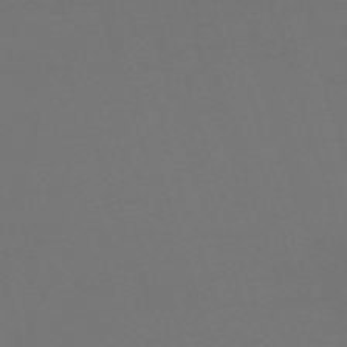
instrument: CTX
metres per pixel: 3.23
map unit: eHh
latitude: -63.3320
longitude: 53.0675
